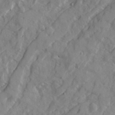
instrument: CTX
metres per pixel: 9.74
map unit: Ave
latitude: 22.7435
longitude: -132.1767
